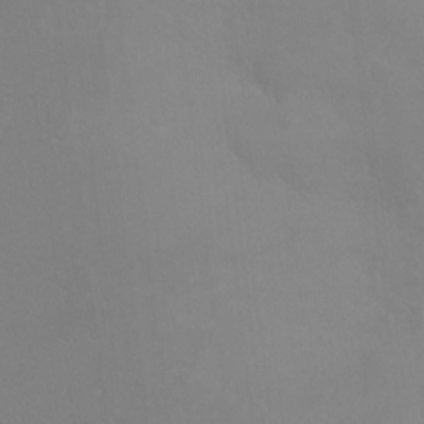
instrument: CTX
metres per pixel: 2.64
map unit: Ht
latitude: -3.5588
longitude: -25.8016
